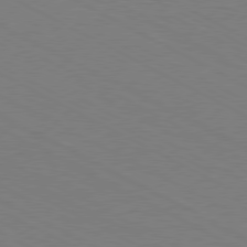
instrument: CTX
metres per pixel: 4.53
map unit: Hpe
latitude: -80.9920
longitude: 12.6330
